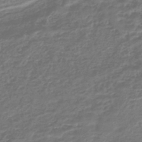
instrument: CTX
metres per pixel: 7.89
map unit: lHb
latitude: -43.7288
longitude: 70.2929
